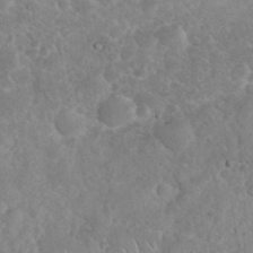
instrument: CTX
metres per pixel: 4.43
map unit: eHh
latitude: 35.1781
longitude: -64.4034
